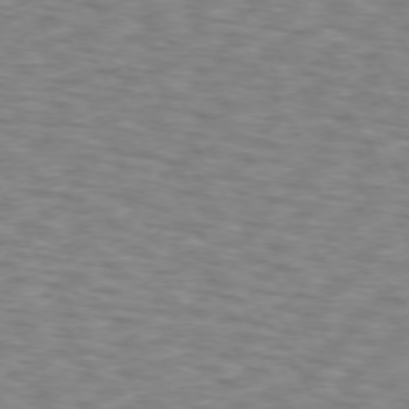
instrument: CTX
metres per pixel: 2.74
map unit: lApd
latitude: 72.7625
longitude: -73.7639
